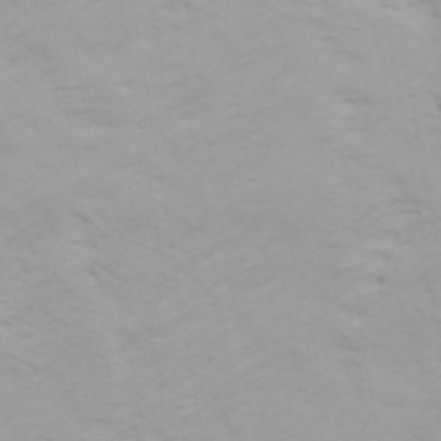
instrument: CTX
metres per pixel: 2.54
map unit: ANa
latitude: 45.8394
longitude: -83.8205
